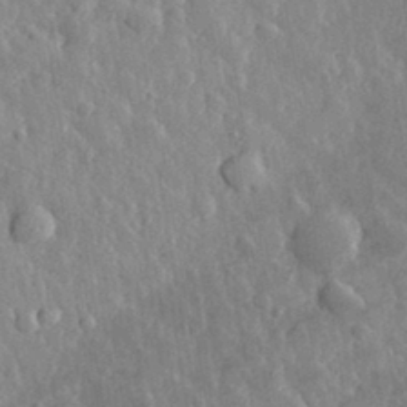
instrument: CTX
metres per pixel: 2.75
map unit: eHh
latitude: 32.1011
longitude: -80.0444
